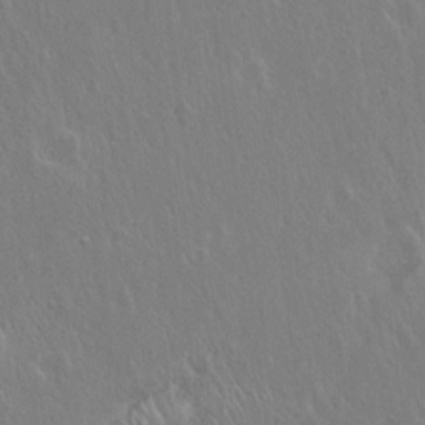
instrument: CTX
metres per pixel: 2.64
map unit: Hto
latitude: 19.0458
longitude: -57.0647
